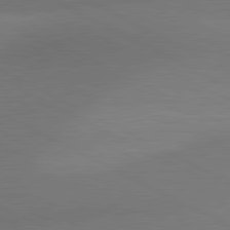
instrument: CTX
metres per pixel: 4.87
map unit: lApd
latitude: 81.0080
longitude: 127.1998
